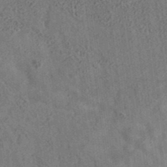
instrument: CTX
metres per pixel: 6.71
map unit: eAb
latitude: 34.8947
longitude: 109.5399
